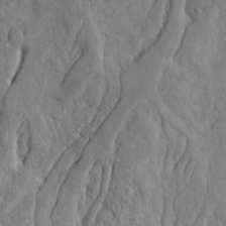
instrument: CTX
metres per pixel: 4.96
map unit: Ave
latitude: 23.4993
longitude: -133.5749
